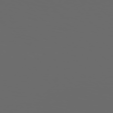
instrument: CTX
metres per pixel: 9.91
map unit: Hpe
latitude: 76.6112
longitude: -140.6112
